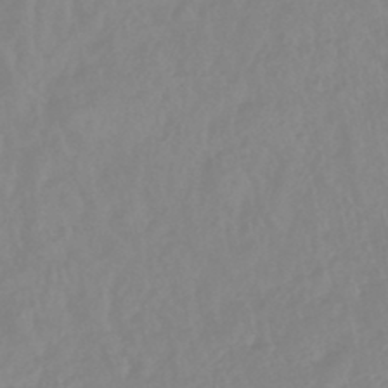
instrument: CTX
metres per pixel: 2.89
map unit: eHb
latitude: -45.5588
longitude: 84.7841
